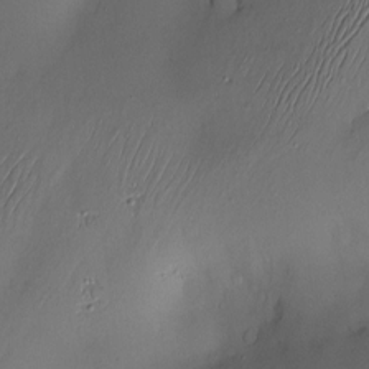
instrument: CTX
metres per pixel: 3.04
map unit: Hve
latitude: -11.3321
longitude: 173.6722
